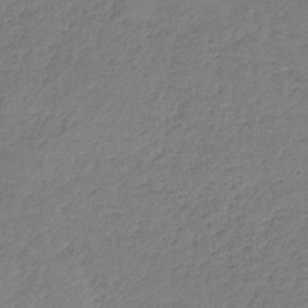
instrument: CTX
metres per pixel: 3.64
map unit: HNb
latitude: -35.0486
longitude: 59.1620
